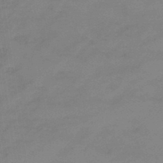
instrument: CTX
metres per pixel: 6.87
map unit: eHb
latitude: -45.4077
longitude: 86.3873
